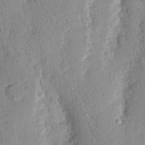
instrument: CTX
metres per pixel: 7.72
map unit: Nhu
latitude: 17.1403
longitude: -78.0822
